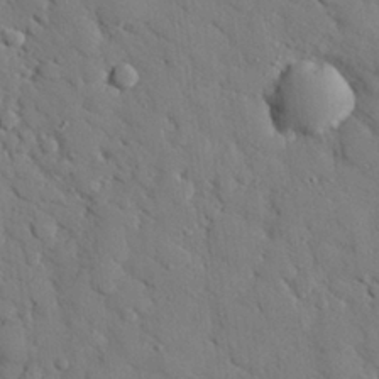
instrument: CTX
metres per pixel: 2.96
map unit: eHh
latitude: 27.0081
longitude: -78.9136
